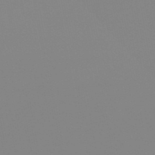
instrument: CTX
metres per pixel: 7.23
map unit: eHb
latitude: -50.3684
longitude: 74.0472
